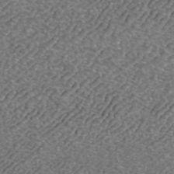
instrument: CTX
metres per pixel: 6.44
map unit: ANa
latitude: 42.5546
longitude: 25.5399
